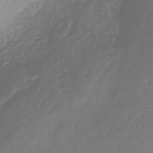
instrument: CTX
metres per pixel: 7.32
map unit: HNb
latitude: -34.5952
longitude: 55.2943
